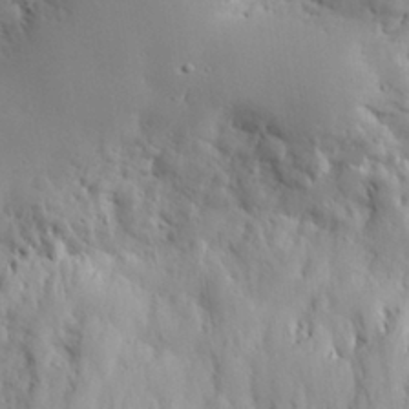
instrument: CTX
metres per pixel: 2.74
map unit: eHh
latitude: 29.2348
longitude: -82.4412
